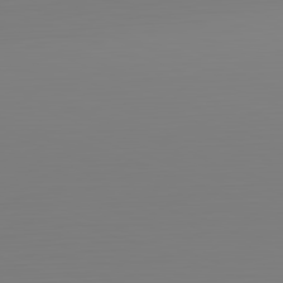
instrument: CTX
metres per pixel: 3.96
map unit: Hpe
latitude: -82.3306
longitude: 8.6896
